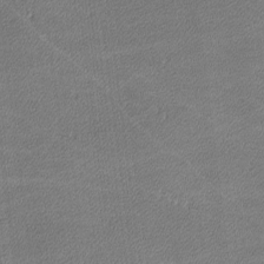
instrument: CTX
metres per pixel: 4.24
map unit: lHvf
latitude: -12.1039
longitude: -103.9906
